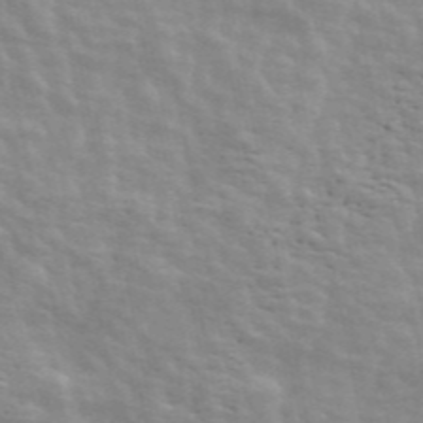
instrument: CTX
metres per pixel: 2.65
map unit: ANa
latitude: 47.4238
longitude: -82.9702
